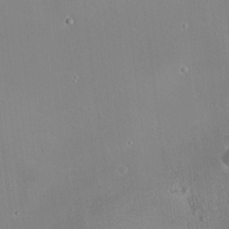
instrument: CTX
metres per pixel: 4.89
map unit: HNhu
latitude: 11.4616
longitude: 11.0298
